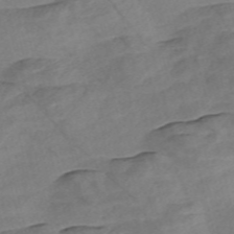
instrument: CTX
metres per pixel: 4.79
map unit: Nve
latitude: -57.2754
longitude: 53.7288
